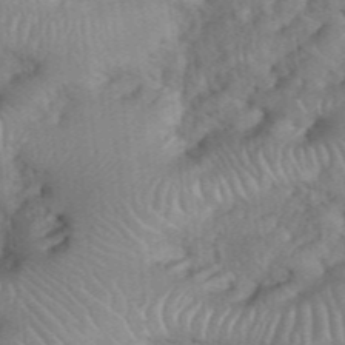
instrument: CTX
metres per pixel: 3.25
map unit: eHh
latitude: 39.5182
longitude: -56.1955
